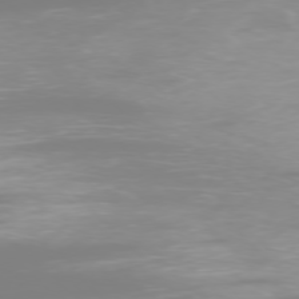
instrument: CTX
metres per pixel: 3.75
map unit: Ap
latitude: -77.3699
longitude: -72.6113
